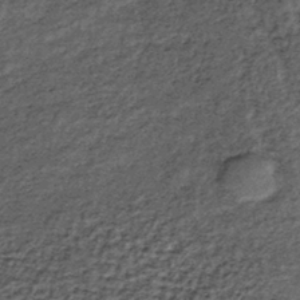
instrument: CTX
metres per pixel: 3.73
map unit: lHb
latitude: -38.8786
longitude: 66.3307
